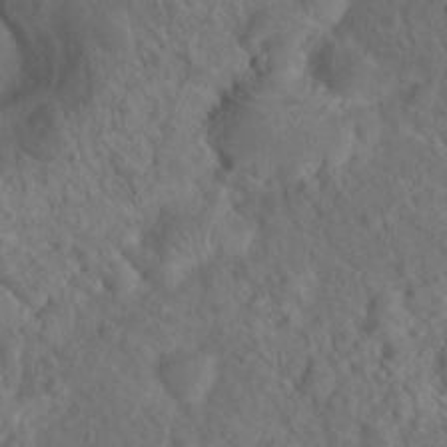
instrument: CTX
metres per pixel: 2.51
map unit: Hto
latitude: 18.9513
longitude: -39.5371
